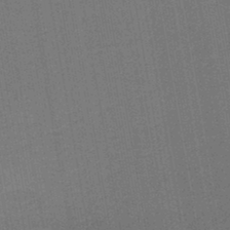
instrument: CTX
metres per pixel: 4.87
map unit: lHb
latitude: -43.5966
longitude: 63.1620
